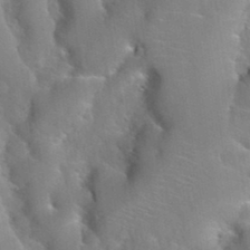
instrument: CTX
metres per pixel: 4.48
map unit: Hto
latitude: 35.5938
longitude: -50.8758
